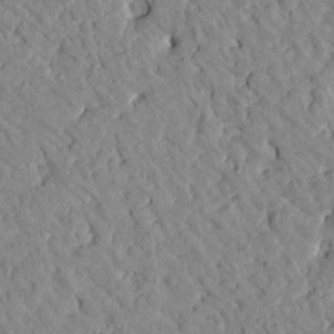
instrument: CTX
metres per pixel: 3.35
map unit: Htu
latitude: 1.6694
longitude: 179.3887
